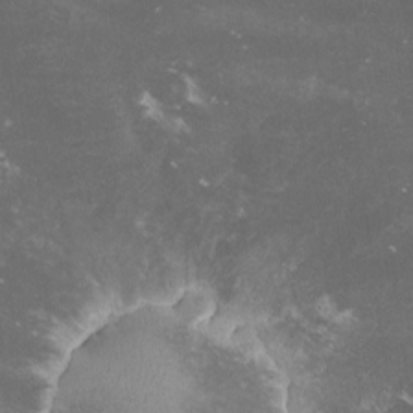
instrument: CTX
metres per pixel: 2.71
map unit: lHvf
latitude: -14.1795
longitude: -99.6693
